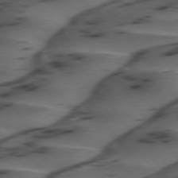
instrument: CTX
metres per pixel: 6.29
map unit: lApd
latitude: 75.1592
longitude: -70.7057
